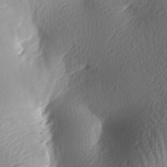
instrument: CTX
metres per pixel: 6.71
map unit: lAa
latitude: -7.8233
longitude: -126.2712
